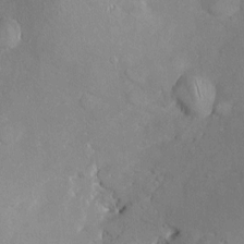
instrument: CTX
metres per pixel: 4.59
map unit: Htu
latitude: -5.9556
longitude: 158.1417
